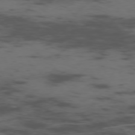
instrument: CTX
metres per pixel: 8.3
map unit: Ap
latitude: -76.1228
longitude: -66.4034
